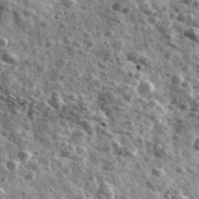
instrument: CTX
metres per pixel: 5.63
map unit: Ave
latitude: 41.1781
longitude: -107.7639
